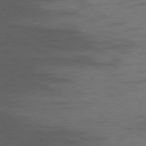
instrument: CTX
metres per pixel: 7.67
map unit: Ap
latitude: -77.4643
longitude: -75.1403
